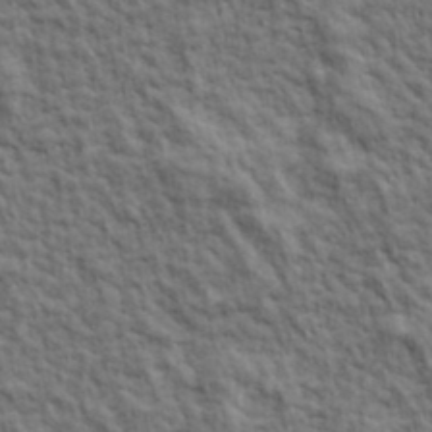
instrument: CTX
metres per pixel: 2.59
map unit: lHvf
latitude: 38.9514
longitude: -89.4616
